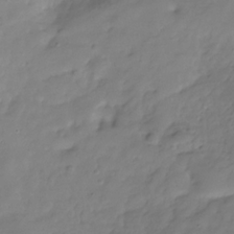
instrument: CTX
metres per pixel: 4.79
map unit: Hve
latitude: -31.3320
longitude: 90.0283
